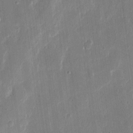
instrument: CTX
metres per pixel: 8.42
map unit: eHh
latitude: 14.5357
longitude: -69.3104
